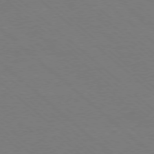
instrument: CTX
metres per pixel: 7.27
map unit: Ap
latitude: -78.2739
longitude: -84.6302
